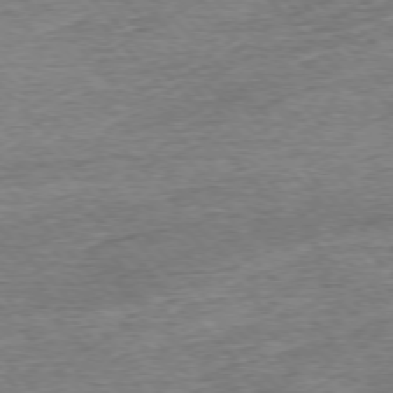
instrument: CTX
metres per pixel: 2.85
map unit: Ap
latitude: -76.5385
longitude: -97.1403
